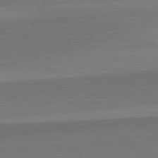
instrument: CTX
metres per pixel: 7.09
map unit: lApd
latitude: 82.4978
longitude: 158.1227
